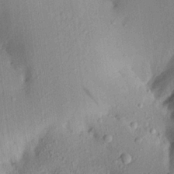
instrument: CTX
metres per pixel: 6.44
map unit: Aa
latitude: 20.4979
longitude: -147.1970
